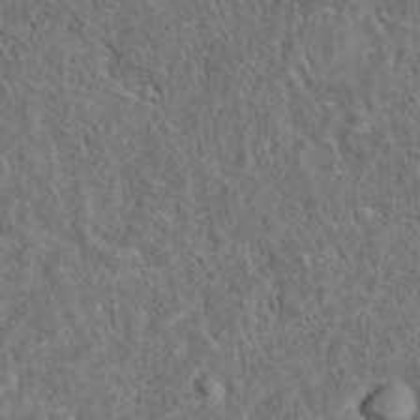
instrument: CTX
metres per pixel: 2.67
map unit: eAb
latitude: 36.3090
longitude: 112.1039
